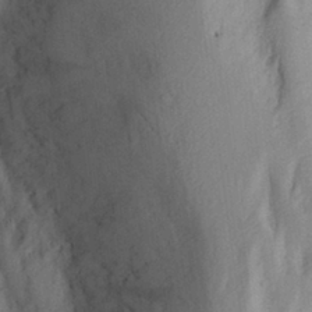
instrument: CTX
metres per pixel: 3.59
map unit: Aa
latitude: 27.7072
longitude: -146.5924
